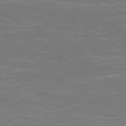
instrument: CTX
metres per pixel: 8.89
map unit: Hpe
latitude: 79.0081
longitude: -126.3278
